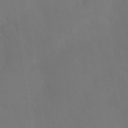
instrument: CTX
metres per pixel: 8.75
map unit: Nhu
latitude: 26.3845
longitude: -57.5560
